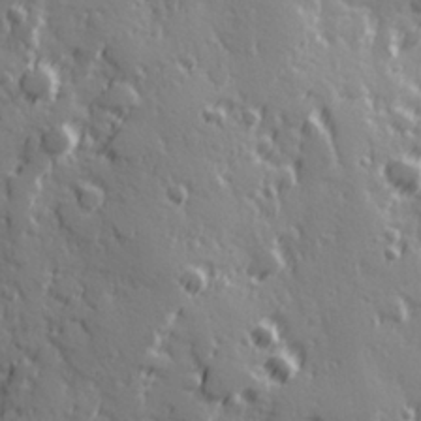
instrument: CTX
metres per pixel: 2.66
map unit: Hve
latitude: 25.8016
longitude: 146.6518
